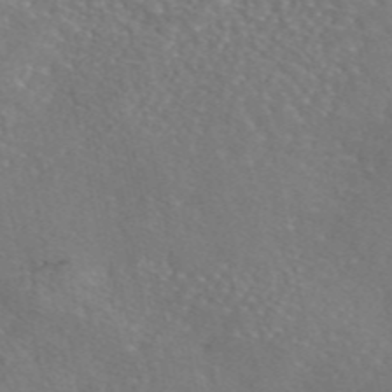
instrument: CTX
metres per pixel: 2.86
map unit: eAb
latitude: 46.4601
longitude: 110.5762
